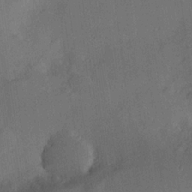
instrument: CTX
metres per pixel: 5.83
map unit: Hve
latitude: 17.8205
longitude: 150.5763
